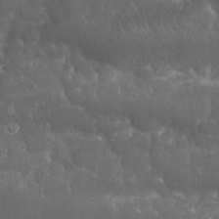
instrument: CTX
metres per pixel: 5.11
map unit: Nhu
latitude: 24.4034
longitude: -61.0269
